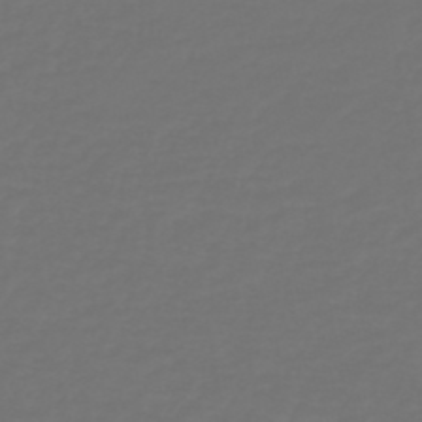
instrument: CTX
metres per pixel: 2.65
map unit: HNb
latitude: -47.4832
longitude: 56.6140
